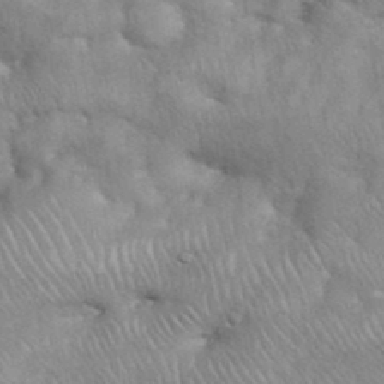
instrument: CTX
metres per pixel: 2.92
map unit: eHh
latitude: 38.8947
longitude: -57.5560
